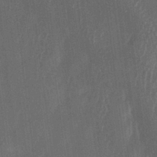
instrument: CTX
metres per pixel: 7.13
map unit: lAa
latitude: -6.8597
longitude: -129.0269
